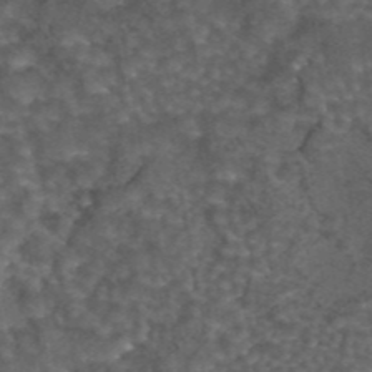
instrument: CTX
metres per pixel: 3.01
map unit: eAb
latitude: 43.9528
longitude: 106.7463
